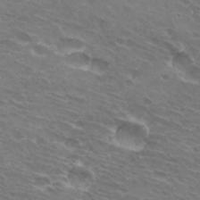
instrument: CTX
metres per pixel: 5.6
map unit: Hto
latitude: 32.5735
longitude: -43.5182
